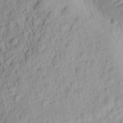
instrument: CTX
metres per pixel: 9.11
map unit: eHh
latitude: 8.5168
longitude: -75.0270
